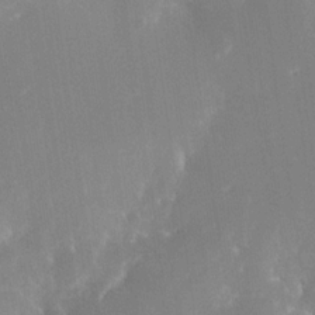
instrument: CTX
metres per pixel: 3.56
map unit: Nhe
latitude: -32.8030
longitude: -117.2348
